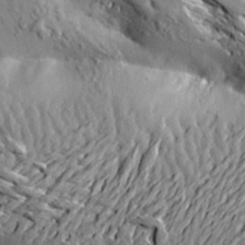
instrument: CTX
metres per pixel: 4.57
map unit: Aa
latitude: 21.6127
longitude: -150.3656
